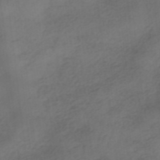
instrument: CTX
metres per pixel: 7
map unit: HNhu
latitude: -42.7274
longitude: 103.3321
